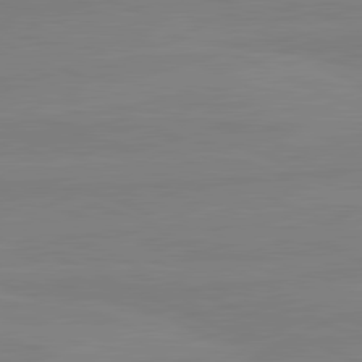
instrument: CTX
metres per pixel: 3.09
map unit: lApd
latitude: 81.4048
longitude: -178.4034
